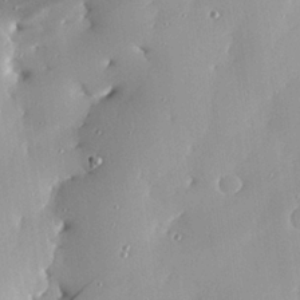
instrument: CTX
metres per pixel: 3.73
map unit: eHh
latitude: 24.3467
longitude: -89.7261
